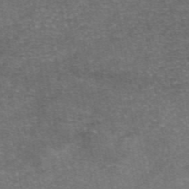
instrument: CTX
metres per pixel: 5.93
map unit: eAb
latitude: 46.8947
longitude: 104.5196
